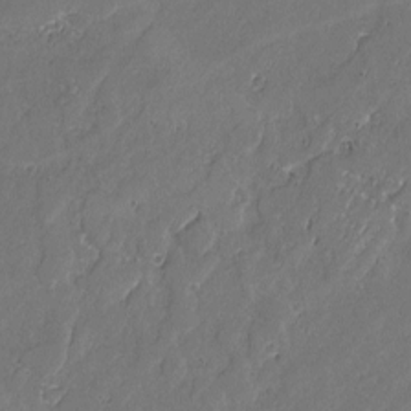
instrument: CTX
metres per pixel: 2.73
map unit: lAvf
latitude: -1.8423
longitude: -106.6113
